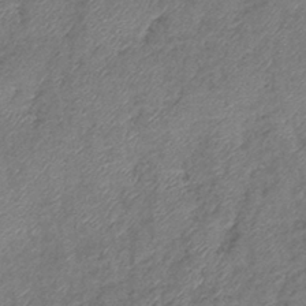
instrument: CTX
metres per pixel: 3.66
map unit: eHb
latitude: -39.9178
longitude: 78.5195
